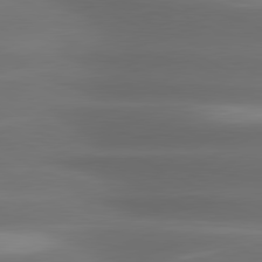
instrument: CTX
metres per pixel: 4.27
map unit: lApd
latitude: 80.9703
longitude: -141.9528
